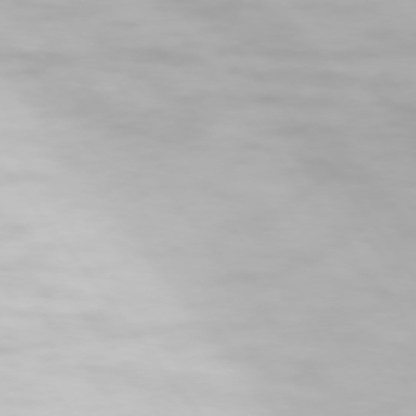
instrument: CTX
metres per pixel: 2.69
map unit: Hpe
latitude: 74.1956
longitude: -129.1592
